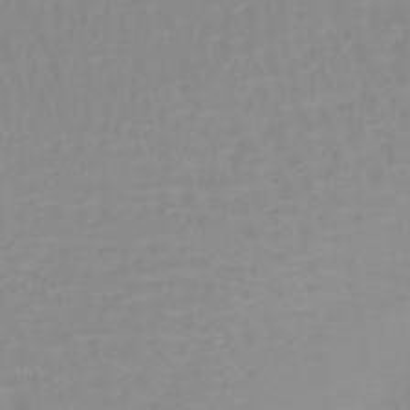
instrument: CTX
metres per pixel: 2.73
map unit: lHb
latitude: -40.3495
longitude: 60.0094
